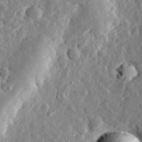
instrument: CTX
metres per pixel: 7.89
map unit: lHvf
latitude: 33.2159
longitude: -83.5749
